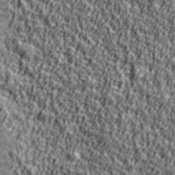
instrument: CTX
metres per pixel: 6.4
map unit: Ave
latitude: 42.1767
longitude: -112.5735
